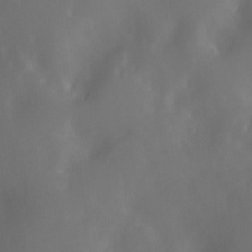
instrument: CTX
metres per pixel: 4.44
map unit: Nhu
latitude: -13.0864
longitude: -72.2334
